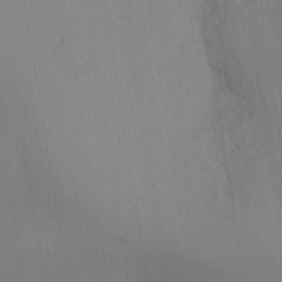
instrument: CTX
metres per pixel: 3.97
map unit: Nhu
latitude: -17.0487
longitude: -47.6316
